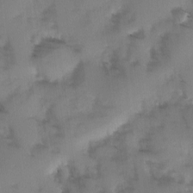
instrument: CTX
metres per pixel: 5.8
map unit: Ave
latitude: -0.7464
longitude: -111.9906
